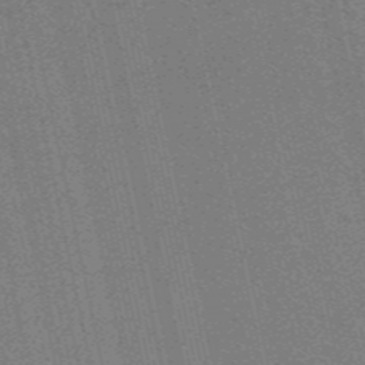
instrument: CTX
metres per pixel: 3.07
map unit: HNb
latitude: -55.5966
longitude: -42.5168
